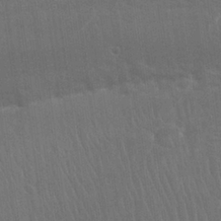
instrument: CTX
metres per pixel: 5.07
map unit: Nhu
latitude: 25.2159
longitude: -51.6316
